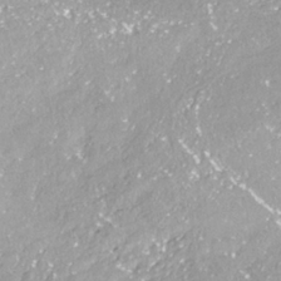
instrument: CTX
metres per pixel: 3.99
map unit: ANa
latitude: -38.5763
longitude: 97.5777
